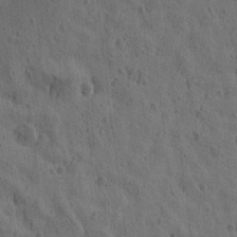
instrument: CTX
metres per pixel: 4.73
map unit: Htu
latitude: 0.3278
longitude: -175.9339
